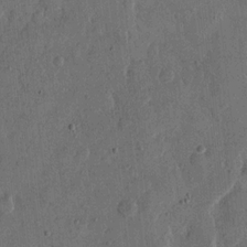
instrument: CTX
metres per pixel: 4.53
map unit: eHh
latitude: 14.2901
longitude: -68.1011
